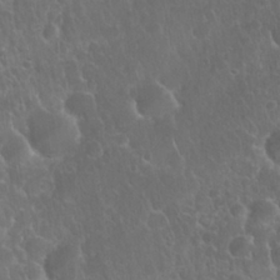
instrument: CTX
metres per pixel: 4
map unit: Nhu
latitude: 27.7828
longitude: -62.2145
